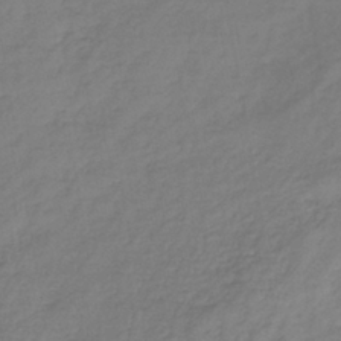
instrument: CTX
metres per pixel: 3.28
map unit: lHb
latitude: -38.7085
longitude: 71.7100
